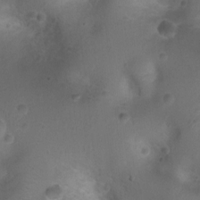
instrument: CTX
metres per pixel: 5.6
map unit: Ht
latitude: 4.3656
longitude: -21.1214
